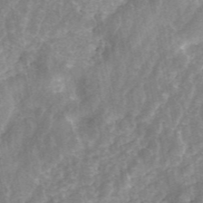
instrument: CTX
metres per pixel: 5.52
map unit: ANa
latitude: 45.6127
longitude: 25.3887
